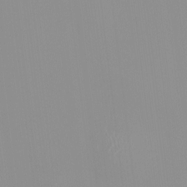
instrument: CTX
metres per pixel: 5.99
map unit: HNhu
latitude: -0.3118
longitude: -6.3467
